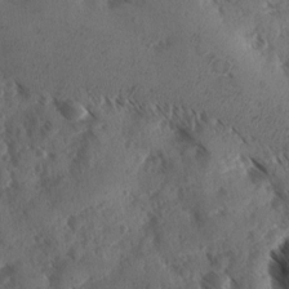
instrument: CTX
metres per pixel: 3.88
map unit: Ave
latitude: -10.2551
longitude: -118.7246
